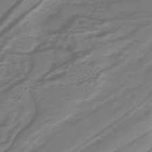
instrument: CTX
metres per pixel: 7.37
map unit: lHb
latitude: -41.3321
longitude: 52.0850
